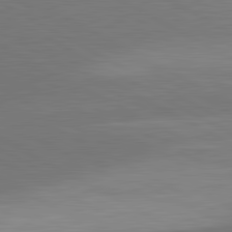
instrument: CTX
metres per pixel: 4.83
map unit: lApd
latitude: 81.7261
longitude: 159.9367
